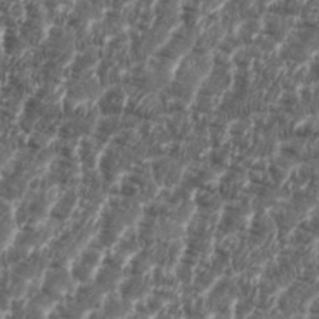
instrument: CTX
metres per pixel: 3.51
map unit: eHh
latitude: 36.1011
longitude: -136.8569
